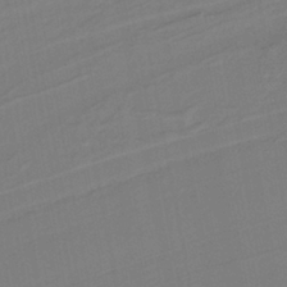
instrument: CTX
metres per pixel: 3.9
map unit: lHb
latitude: -37.8233
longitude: 56.6329
